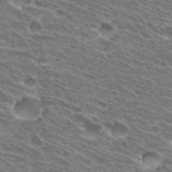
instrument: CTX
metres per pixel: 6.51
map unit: Hto
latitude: 31.3482
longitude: -42.5735
